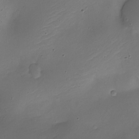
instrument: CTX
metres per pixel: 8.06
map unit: Nhe
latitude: -19.2376
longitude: 145.1053
